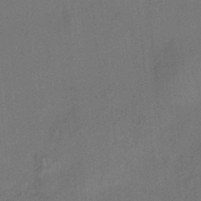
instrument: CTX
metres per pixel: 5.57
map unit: HNhu
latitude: 12.1767
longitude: 10.5385
